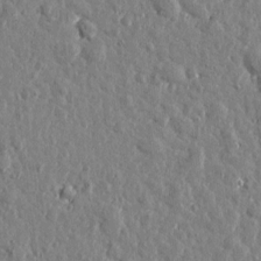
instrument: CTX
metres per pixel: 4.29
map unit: Htu
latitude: 0.9136
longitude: -178.9136
